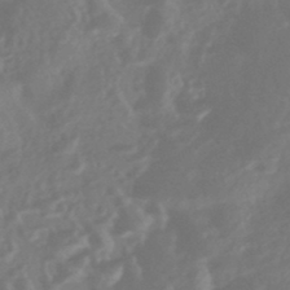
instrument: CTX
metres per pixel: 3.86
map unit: HNhu
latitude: -43.6910
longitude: 92.1795
